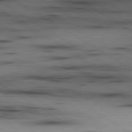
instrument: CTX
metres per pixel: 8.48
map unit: lApd
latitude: 80.0255
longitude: 158.4817
